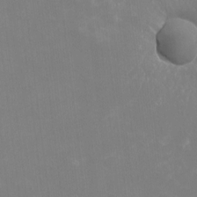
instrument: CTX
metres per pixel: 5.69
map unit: Nhu
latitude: -10.3306
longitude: -75.8205
